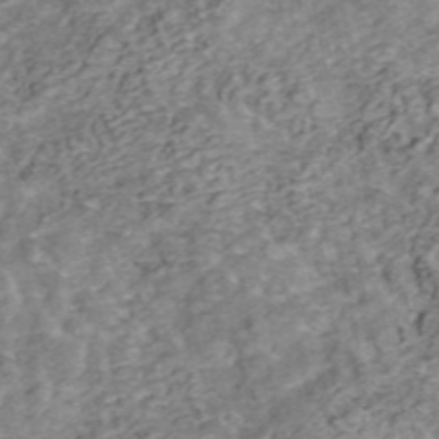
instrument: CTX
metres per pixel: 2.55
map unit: ANa
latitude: 45.4615
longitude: 25.1431
